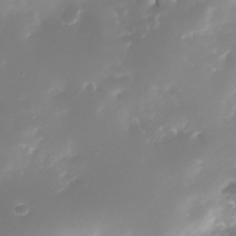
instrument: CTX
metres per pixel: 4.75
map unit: Nhe
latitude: -33.1431
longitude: -116.9703
